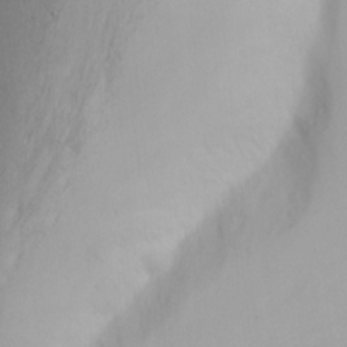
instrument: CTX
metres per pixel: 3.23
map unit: Nhu
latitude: -2.9919
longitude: -73.4049
